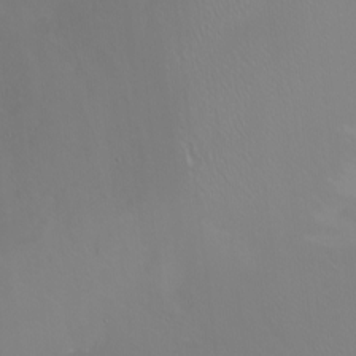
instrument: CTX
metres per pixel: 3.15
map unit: Nhu
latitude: -5.4832
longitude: -92.4034
